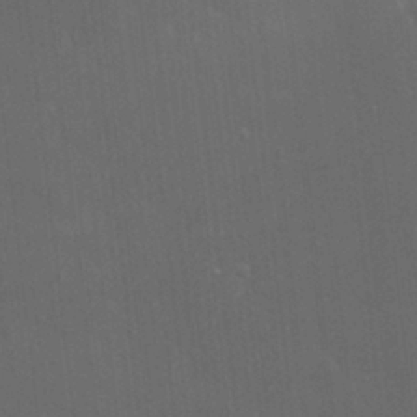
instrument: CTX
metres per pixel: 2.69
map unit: HNhu
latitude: 2.6112
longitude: 9.1620
